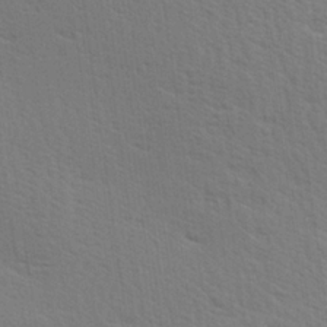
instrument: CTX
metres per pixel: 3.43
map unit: Hve
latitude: 26.2901
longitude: -94.1011
